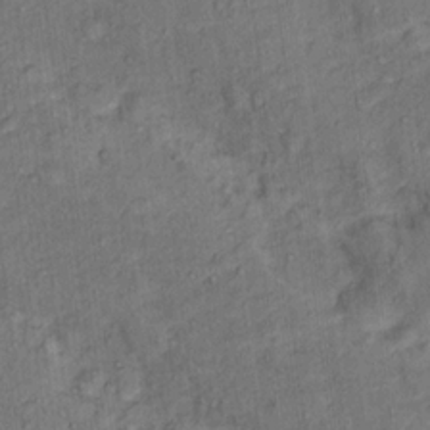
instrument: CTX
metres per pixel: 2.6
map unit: Nhu
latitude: 15.3671
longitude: -31.7072
